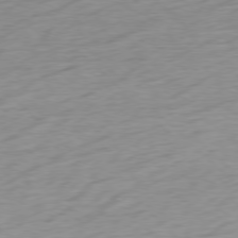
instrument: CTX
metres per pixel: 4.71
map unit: Ap
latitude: -78.2172
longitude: -72.2145
